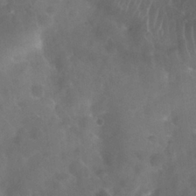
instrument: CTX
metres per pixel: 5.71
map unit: Nhu
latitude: 27.8206
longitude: -62.9892
